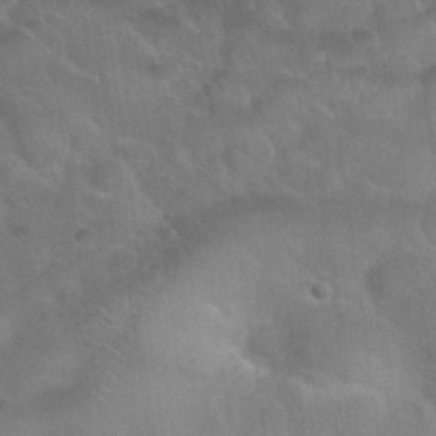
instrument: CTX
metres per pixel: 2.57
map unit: Nhu
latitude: 30.6680
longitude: -51.5749
